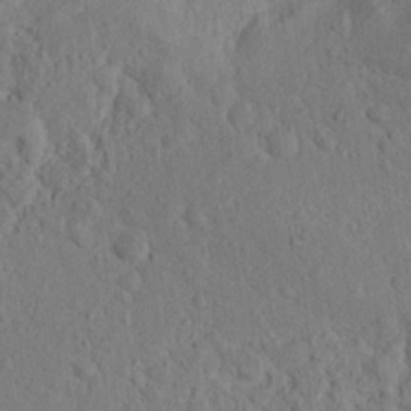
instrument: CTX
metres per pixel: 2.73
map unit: Nhu
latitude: 16.0822
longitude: -30.9136
